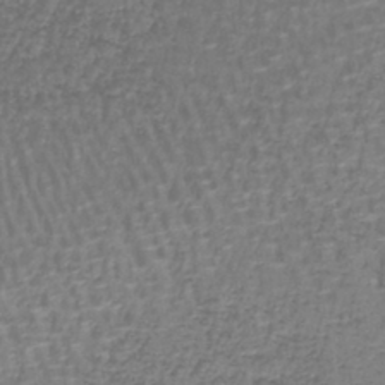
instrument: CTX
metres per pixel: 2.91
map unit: lHb
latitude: -43.1431
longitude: 58.6518
